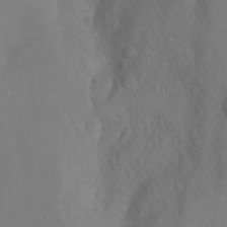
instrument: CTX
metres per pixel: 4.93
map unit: Nhu
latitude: -6.6518
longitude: -88.9325
